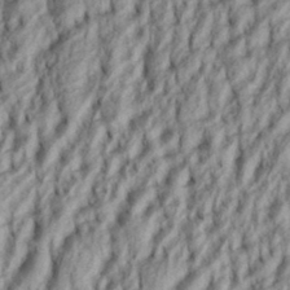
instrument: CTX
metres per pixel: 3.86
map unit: eHh
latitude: 34.5356
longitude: -137.3860
